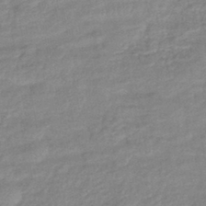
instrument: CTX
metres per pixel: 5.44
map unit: eHb
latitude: -40.3117
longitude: 79.4265
